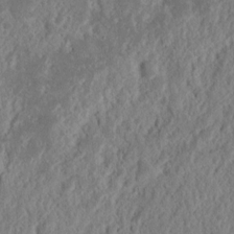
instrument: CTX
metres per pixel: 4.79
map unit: Nhu
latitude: 14.3846
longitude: -73.9339
